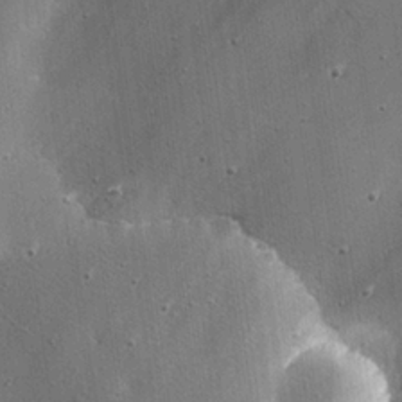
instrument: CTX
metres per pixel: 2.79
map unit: eHh
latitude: 25.0647
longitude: -90.1767
